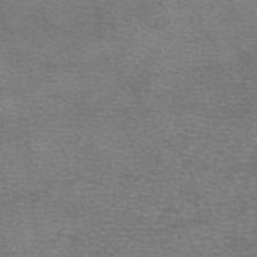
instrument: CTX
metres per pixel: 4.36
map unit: eAb
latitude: 46.2145
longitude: 103.0486
